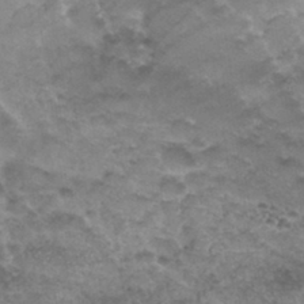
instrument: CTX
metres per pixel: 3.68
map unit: Hto
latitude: 33.5938
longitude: -47.4238
